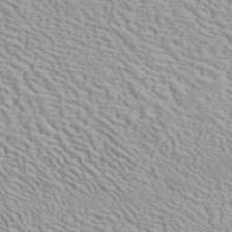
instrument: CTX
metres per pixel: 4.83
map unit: ANa
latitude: 41.1592
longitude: 18.8030
